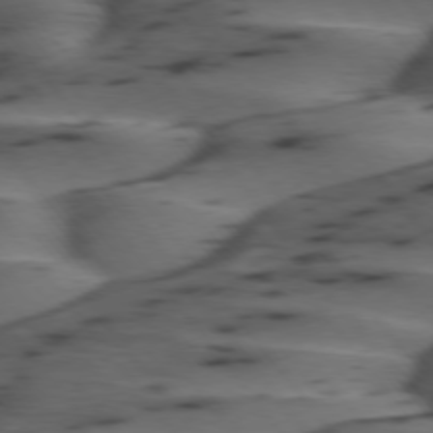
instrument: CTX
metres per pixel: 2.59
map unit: lApd
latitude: 75.0458
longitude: -70.7057
